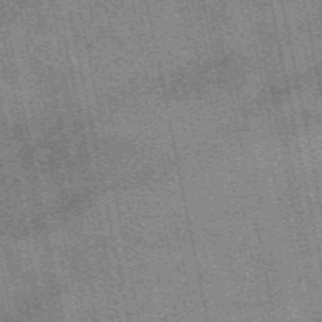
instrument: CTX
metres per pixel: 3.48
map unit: eAb
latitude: 49.4048
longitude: 105.8422
